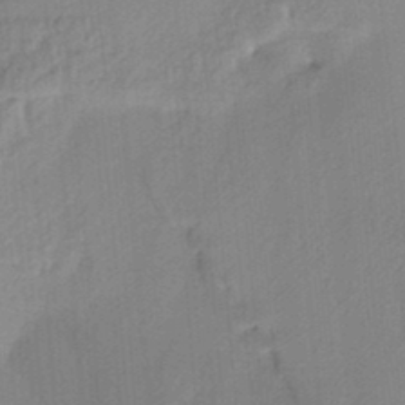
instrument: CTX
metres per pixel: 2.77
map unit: HNhu
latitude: 13.7639
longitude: 10.6141
